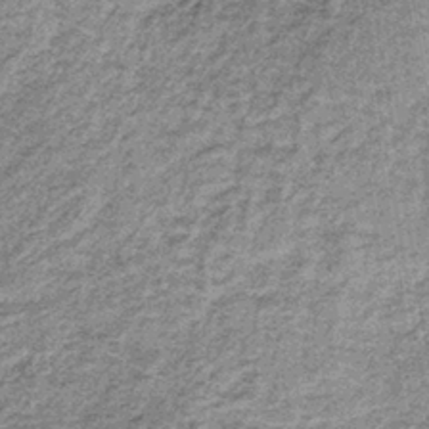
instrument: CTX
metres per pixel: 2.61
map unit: lHb
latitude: -36.7274
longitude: 64.8975
